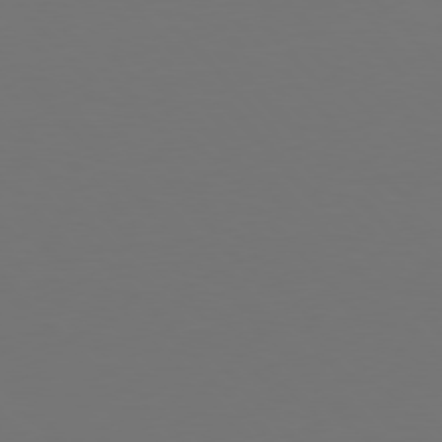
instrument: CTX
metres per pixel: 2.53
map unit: Hpe
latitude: 76.8569
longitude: -169.8584
